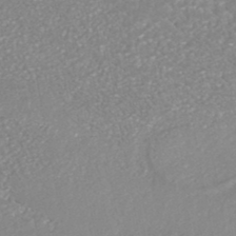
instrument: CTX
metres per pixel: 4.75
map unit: HNhu
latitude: -46.5951
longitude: 97.8423
